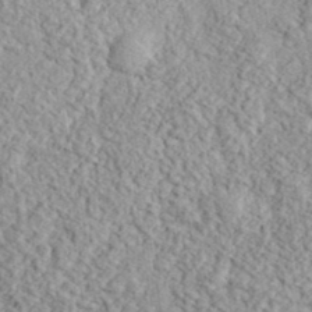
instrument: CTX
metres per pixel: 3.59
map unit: eHh
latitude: 37.4427
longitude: -81.3482
